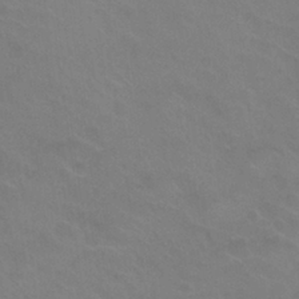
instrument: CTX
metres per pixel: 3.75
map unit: Nhu
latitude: 26.9892
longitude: -54.0633
